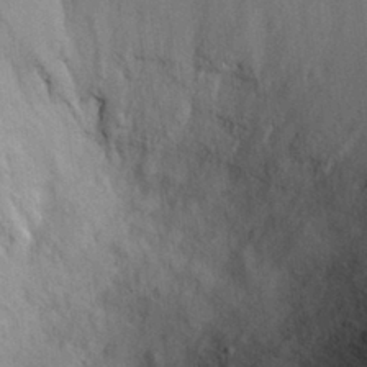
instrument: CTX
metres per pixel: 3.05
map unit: eHh
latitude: 30.7436
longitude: -71.1592
